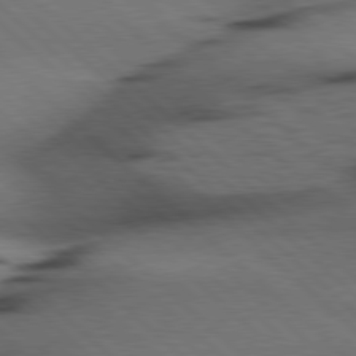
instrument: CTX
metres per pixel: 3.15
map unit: Hpe
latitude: 78.2523
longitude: -155.2537
